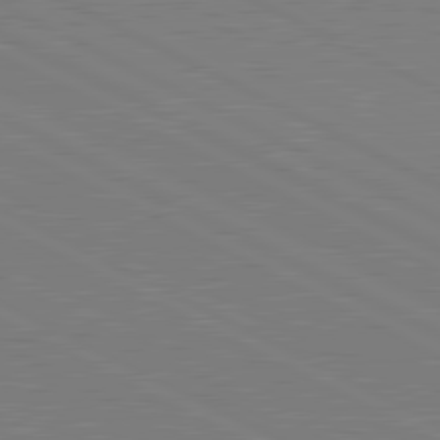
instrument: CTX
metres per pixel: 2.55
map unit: lApd
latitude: 81.3104
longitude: 151.1242
